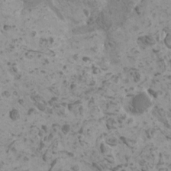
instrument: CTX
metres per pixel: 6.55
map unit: HNhu
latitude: 0.6868
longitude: 2.6896
